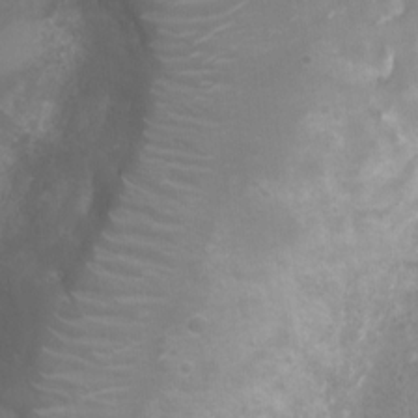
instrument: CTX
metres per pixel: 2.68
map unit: Nhu
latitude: 5.9339
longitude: -17.7450
